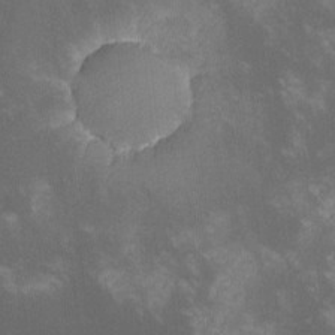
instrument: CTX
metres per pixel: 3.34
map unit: lHvf
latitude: -13.7856
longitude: -102.5546
